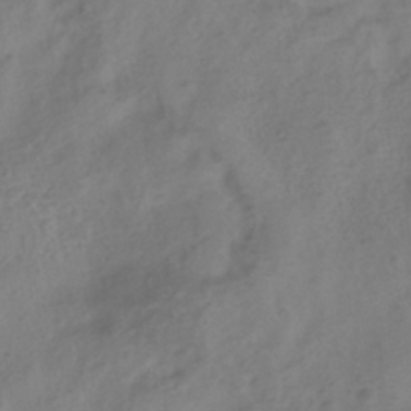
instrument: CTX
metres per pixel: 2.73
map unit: ANa
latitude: -38.6708
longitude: 96.7463
